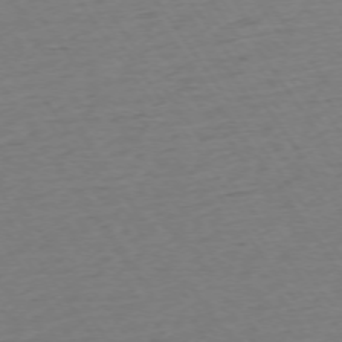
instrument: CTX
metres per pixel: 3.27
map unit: Ap
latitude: -74.0283
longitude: -83.8961
